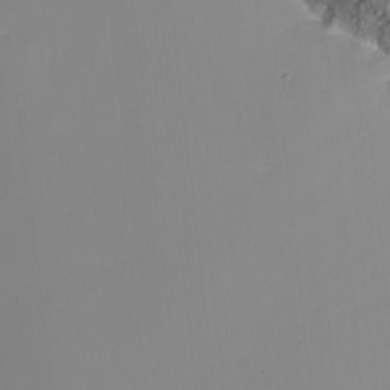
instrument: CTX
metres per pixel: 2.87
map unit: Nhu
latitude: -9.0864
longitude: -84.4223
